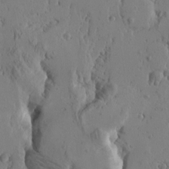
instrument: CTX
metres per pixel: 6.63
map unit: Htu
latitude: -0.9353
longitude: -177.1025
